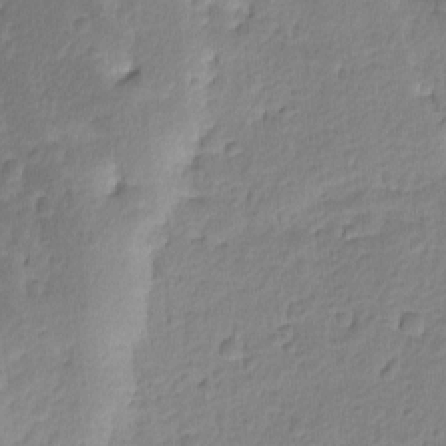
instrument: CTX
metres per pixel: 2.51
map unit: lAvf
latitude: -8.9731
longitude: -119.4993
